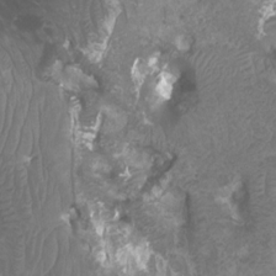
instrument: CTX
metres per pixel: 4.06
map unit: Htu
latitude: 3.9150
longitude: -20.4790
